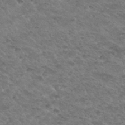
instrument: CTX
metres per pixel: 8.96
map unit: Hto
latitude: 33.7639
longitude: -49.1403
